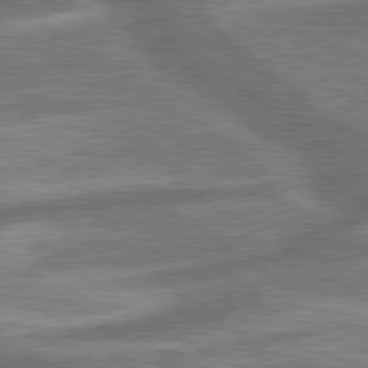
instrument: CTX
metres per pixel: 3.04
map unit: lApd
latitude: 79.8773
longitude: -171.1025
